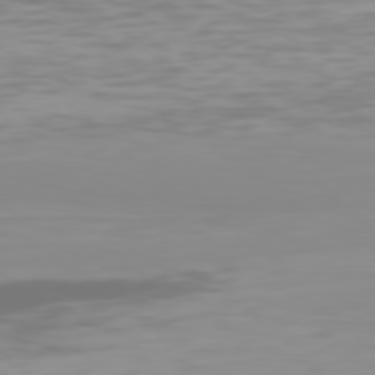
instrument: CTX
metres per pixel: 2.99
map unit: Hpe
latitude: 77.1403
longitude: -165.1781
